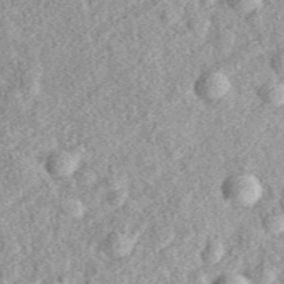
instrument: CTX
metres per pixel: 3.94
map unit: eAb
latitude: 38.9325
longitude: 110.1417
